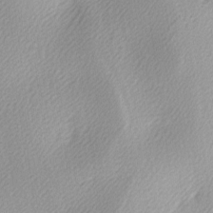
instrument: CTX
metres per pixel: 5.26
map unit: lAa
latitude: -5.5966
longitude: -122.3278
